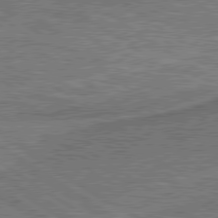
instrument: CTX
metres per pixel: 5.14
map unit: lApd
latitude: 79.6127
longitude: 172.4062
